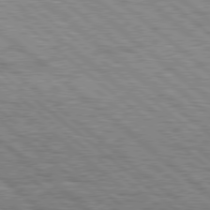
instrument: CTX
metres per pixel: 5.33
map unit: Hpe
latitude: 78.3656
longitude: -120.3845
